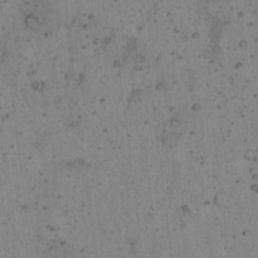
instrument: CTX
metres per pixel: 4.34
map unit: Hto
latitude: 8.2712
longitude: -59.0081
